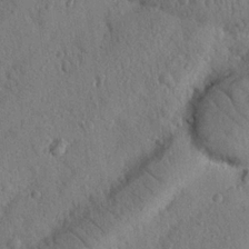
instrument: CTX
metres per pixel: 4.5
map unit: Nhu
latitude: 21.8206
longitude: -76.0822
